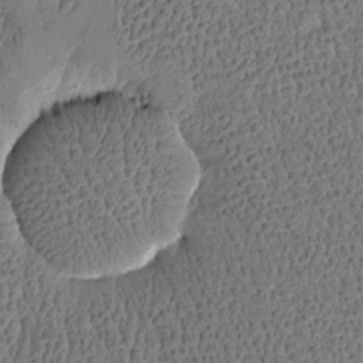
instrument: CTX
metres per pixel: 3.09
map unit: Htu
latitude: -4.1605
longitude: 176.2739
